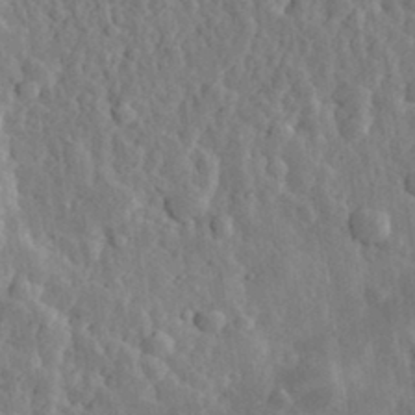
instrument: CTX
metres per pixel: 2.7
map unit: eHh
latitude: 31.6883
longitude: -80.1389
